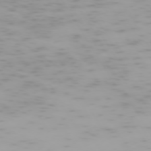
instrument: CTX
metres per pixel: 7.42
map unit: Hpe
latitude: -74.0283
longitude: 4.4062
